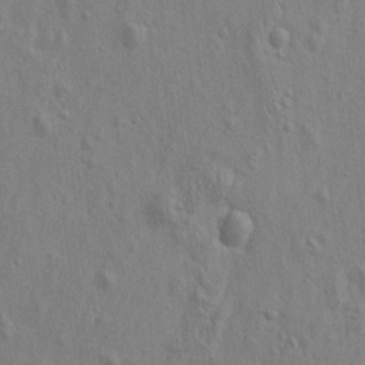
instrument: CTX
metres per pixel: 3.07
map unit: Htu
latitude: -3.5210
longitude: 156.6707
